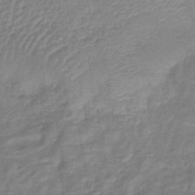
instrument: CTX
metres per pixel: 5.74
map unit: lHb
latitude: -40.5196
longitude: 77.2565
